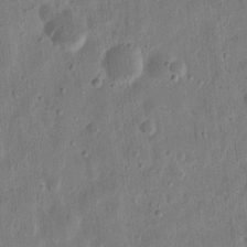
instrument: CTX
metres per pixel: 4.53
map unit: eHh
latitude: 11.4049
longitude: -73.5938
